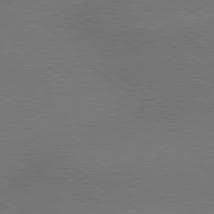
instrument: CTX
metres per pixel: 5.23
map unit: lApd
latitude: 79.6127
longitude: -177.3481
